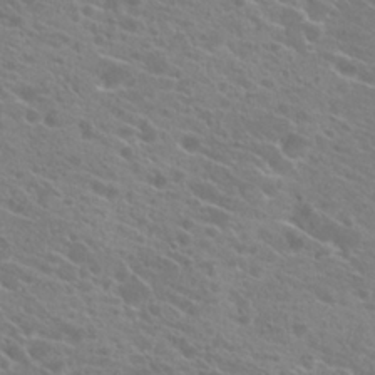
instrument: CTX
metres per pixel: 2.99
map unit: Hto
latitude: 22.6301
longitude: -39.2915
